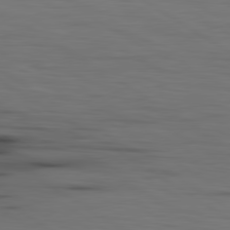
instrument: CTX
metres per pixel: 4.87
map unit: lApd
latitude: 79.8961
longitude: 160.6896
